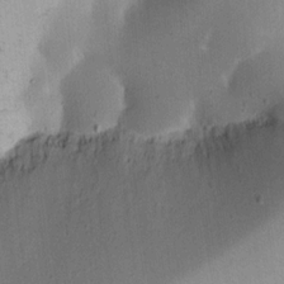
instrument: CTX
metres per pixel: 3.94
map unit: Nhu
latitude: 17.9339
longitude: -74.2334
